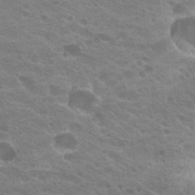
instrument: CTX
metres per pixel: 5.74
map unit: Hto
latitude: 23.8016
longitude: -36.0444
